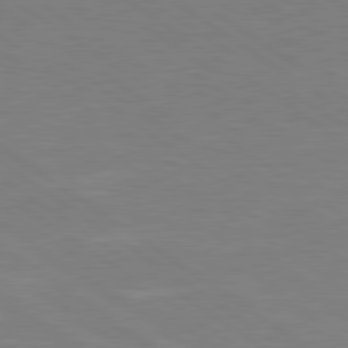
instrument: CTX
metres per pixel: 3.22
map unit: lApd
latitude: 79.5749
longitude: -125.1214
